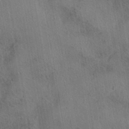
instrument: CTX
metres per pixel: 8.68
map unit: HNhu
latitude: -40.8597
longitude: 98.6518
